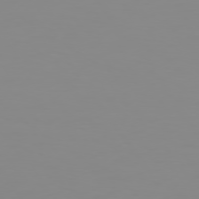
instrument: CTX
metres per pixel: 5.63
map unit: Hpe
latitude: 74.8380
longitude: -127.9528
